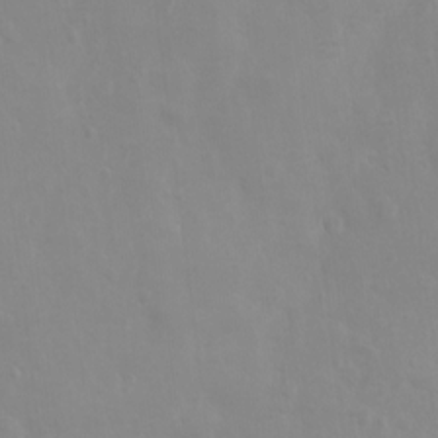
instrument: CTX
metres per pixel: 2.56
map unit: Nhu
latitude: 1.4804
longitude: -14.6491
